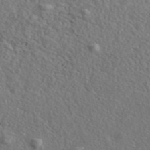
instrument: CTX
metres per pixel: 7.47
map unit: eAb
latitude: 43.3860
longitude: 112.8219
